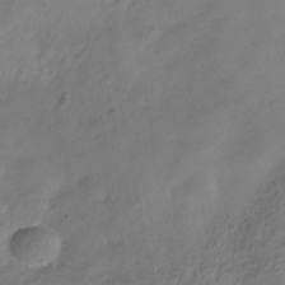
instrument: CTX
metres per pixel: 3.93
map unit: Hve
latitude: -32.0661
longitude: 93.9556
